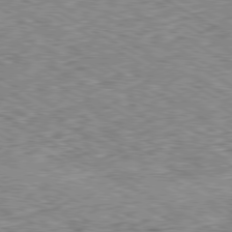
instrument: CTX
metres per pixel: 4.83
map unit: Ap
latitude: -80.3684
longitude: -50.3656
